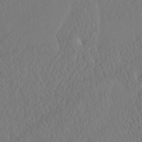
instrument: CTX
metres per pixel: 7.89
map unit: eHh
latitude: -3.1431
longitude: 16.1039
